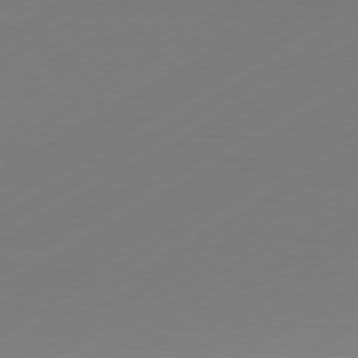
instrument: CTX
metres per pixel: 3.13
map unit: Hpe
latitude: -80.9353
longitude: 14.2173
